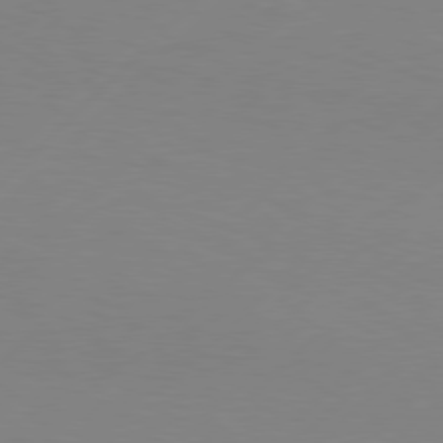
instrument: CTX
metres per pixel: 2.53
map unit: Hpe
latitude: 77.4993
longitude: -131.9717
